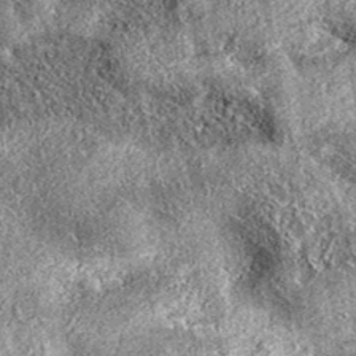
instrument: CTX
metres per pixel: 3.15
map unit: eAb
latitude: 36.7246
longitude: 111.8233
